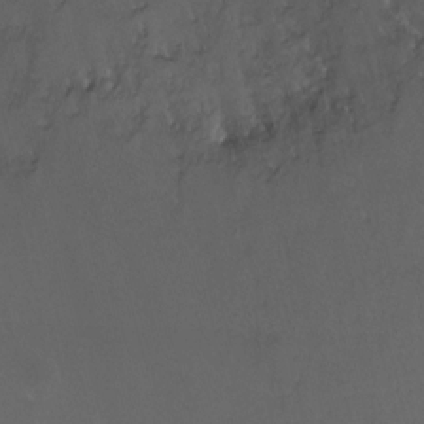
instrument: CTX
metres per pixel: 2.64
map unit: Ht
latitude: -12.9542
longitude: -43.8394
